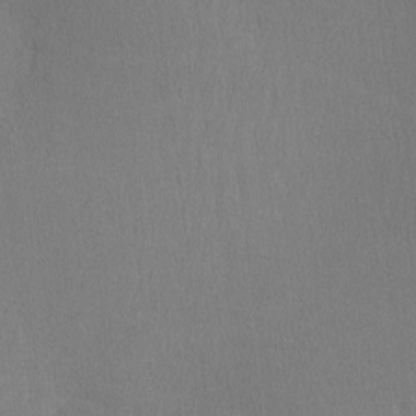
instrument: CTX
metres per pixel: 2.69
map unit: lHvf
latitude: -11.4266
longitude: -100.0822
